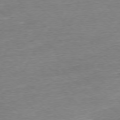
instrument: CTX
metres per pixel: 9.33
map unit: Ap
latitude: -77.1053
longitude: -97.8016
